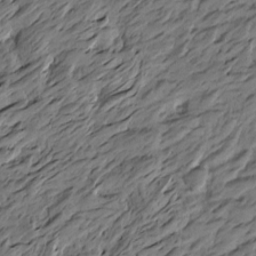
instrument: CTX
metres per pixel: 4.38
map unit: Htu
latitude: -5.7477
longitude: -178.5168
